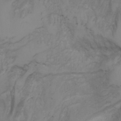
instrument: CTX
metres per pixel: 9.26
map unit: Aa
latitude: -3.4643
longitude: -73.3860
